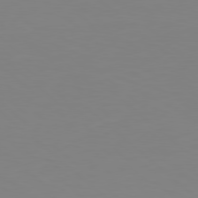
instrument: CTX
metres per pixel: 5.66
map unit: Hpe
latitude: 78.1767
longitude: -172.1388
